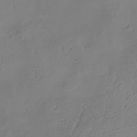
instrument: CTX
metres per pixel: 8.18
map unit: Hve
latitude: -34.0850
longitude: 91.7100
